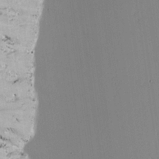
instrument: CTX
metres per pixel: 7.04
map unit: lAvf
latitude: 25.4048
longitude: -111.1781
